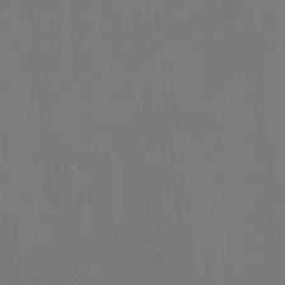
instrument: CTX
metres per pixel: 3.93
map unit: HNhu
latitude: 7.4615
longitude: 4.0094
